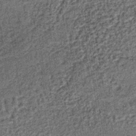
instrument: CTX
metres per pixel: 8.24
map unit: lHb
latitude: -38.0472
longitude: 64.3307
